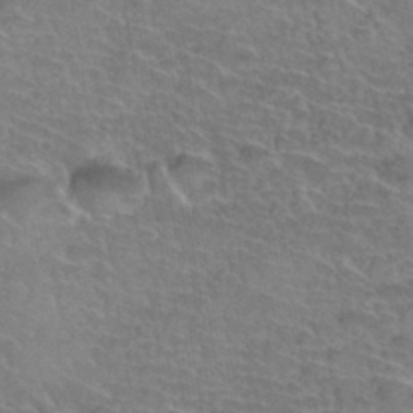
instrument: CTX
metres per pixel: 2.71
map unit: Hto
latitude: 35.6316
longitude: -44.7057
